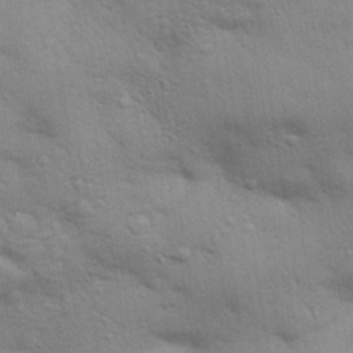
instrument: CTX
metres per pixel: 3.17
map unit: Aa
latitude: 32.1578
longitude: -146.2712
